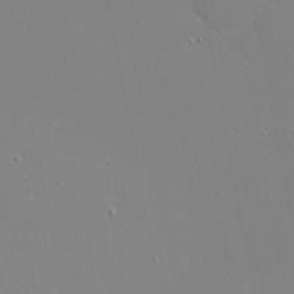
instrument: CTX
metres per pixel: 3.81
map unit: eHh
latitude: -3.2753
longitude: -81.1025
